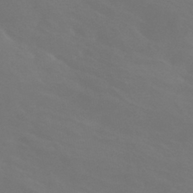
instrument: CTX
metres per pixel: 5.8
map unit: HNhu
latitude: -42.9730
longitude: 94.1794
